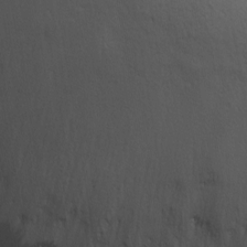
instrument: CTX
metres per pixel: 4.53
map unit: Ave
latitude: 12.5357
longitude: -102.7435
